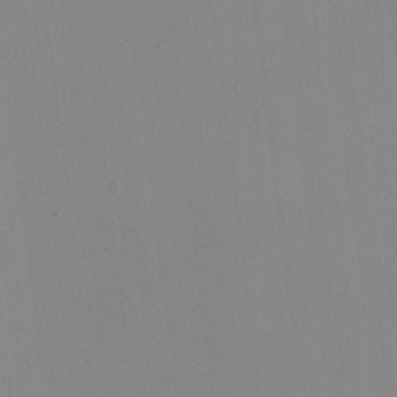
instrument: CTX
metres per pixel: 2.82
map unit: HNhu
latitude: -2.1605
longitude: -7.2915
